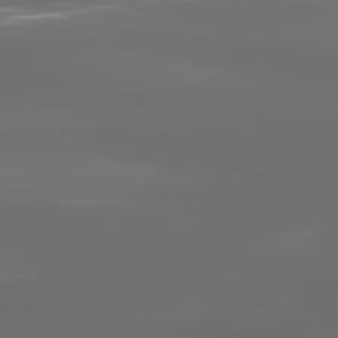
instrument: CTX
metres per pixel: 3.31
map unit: lApd
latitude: 81.2348
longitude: -136.0255
